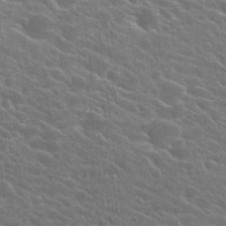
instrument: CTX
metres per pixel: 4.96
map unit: Hto
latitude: 24.6679
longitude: -40.6679
